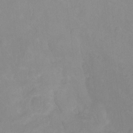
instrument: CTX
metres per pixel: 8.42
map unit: Nhu
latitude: -13.9745
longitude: -56.4412
